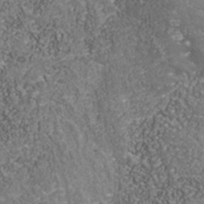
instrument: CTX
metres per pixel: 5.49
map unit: Nhu
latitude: -39.1620
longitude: -85.2348
